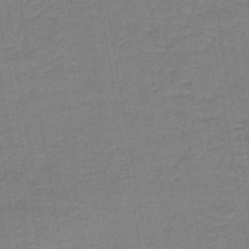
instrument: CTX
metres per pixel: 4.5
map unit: HNb
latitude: -44.7841
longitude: 52.1794
